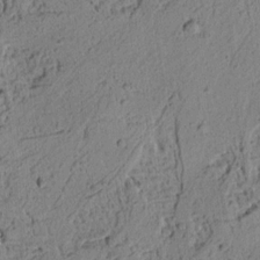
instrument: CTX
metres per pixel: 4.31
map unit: Ht
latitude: 8.6869
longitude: -75.6694
